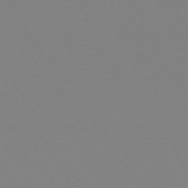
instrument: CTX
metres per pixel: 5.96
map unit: Hpe
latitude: -70.3684
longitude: 16.5385
